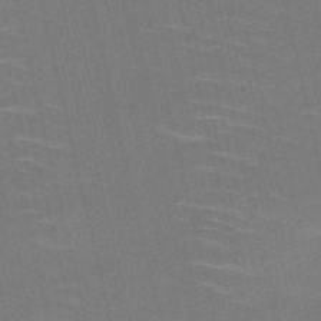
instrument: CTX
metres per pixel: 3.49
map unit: HNb
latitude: -51.7289
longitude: -44.9325
